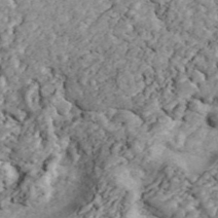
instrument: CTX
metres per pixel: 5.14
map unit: ANa
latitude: 44.5734
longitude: 46.6707
